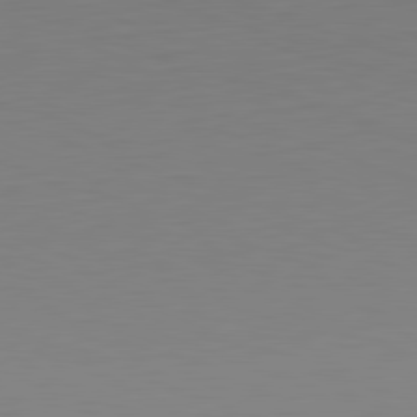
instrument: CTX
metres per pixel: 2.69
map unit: Hpe
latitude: -82.6329
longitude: 7.7288
